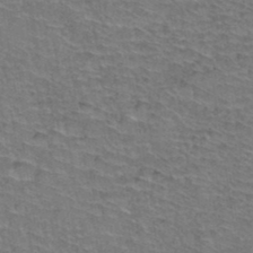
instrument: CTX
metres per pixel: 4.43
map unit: Hto
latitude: 37.1781
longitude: -46.1578
